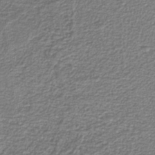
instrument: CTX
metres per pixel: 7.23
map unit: eAb
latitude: -39.4077
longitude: 52.2928
